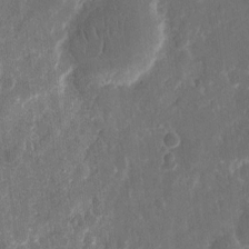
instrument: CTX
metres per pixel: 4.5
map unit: eHh
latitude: 11.3482
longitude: -72.6680
